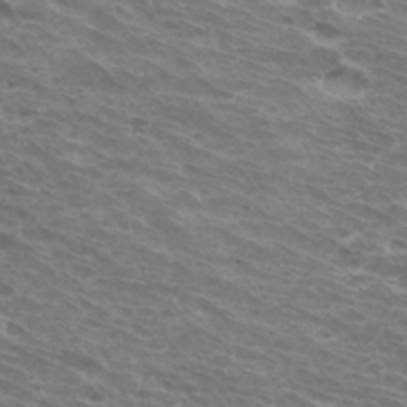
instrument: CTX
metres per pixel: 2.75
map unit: Hto
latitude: 32.5924
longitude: -41.3481
